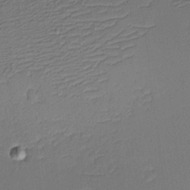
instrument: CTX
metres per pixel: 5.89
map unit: eHh
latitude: -3.8611
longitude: -81.9717
